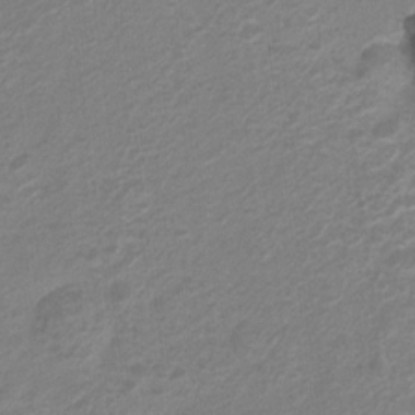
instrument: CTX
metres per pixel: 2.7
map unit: Hto
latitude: 6.0255
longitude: -31.3860
